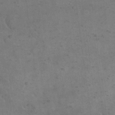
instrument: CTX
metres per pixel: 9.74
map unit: eHh
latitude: 19.8961
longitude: -62.0822
